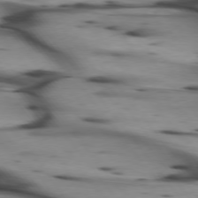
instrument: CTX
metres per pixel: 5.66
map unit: lApd
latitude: 75.4238
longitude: -65.2348
